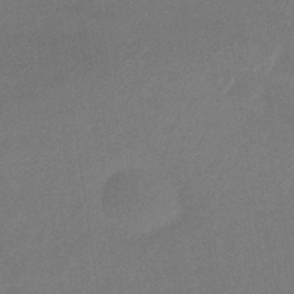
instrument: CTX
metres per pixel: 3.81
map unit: lHb
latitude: -35.2187
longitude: 68.2550
